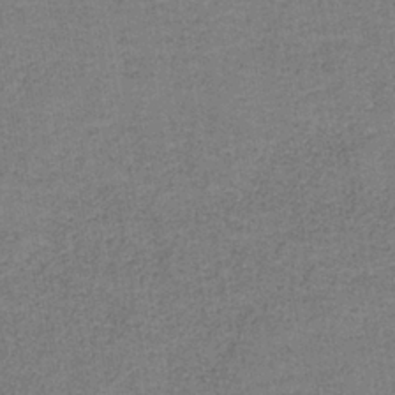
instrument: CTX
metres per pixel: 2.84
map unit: eAb
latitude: -36.4629
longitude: 51.8611
